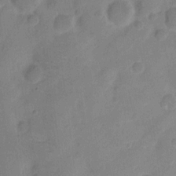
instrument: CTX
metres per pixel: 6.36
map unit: eHh
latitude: 9.6127
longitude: -65.8583
